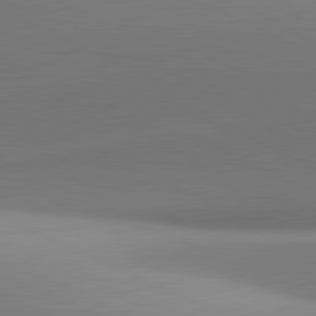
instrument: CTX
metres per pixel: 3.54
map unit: lApd
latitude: 81.3859
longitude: 143.5588
